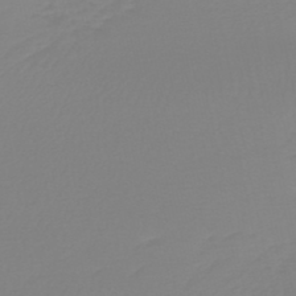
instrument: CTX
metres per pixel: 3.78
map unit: HNb
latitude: -45.3510
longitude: 56.2172
